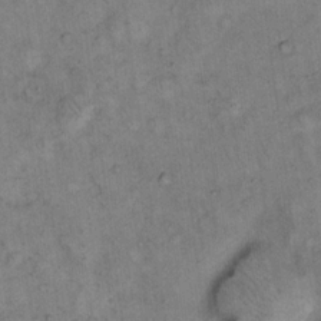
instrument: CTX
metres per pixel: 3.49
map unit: eHh
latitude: 14.7247
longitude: -64.9514
